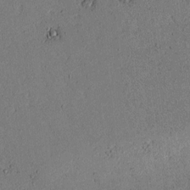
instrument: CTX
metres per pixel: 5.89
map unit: lAvf
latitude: 4.4223
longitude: 168.0850
